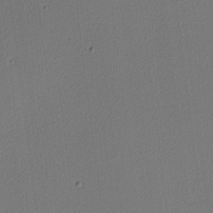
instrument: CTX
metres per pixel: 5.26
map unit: Nhu
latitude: 0.3278
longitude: -79.1592
